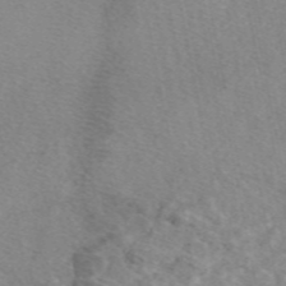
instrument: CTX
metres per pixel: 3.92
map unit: eAb
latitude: 48.7246
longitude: 111.5210
